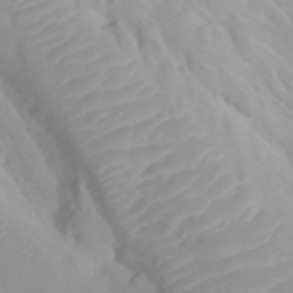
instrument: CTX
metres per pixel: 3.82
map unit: Htu
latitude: -4.9730
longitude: 137.5588
